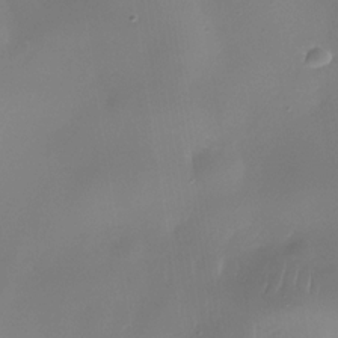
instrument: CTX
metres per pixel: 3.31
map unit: Nhe
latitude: -35.8233
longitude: -90.0822
